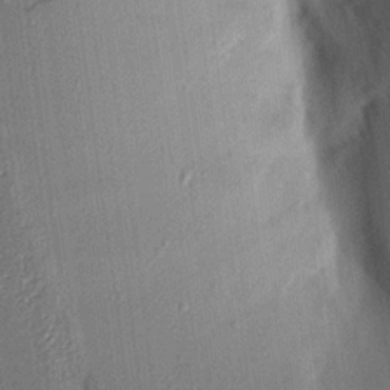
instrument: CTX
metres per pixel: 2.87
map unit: Aa
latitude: 15.7828
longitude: -148.6491
